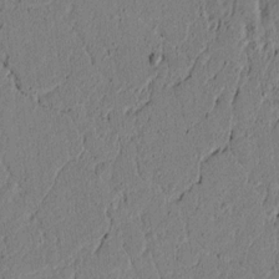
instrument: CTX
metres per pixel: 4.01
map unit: lAvf
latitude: 5.2726
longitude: 165.3699
